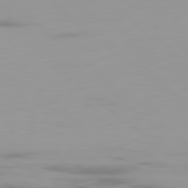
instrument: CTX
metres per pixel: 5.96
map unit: Ap
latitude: -79.6910
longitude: -68.9325
